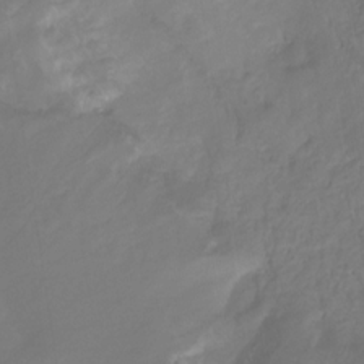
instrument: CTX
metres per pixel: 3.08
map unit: HNhu
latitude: -26.7841
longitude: 73.8800
